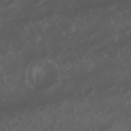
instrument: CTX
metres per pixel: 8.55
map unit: Nhu
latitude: 22.7624
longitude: -63.5371
